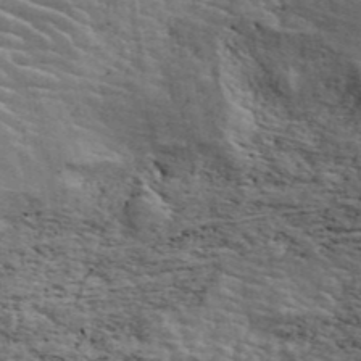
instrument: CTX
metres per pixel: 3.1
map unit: ANa
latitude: 44.2522
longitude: 46.9541
